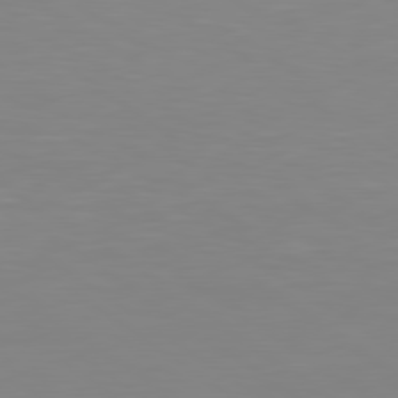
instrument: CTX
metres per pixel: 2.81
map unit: lApd
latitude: 79.4994
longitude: -124.7813
